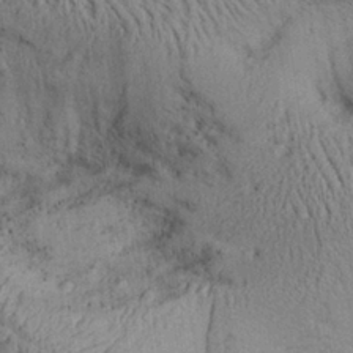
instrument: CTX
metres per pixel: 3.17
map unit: Aa
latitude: 28.3467
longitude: -134.4979
